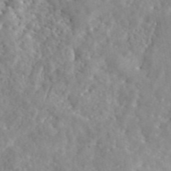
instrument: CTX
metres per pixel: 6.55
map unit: eAb
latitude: 45.0269
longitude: 128.5385
